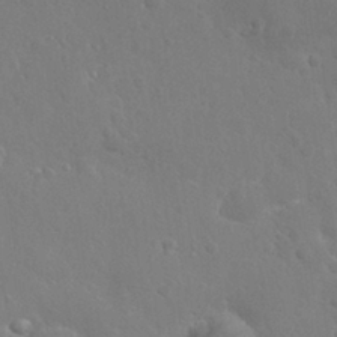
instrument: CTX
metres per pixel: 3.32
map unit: Nhu
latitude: 27.2348
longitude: -51.9150
